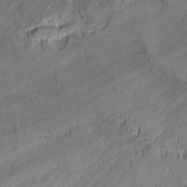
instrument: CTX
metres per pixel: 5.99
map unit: lAvf
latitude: -0.5007
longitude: -108.0255
